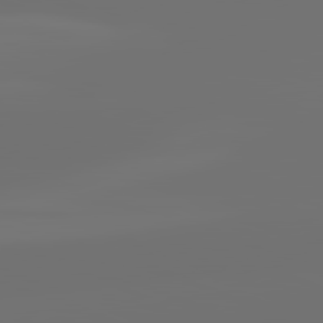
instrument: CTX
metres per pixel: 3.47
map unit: lApd
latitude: 82.0444
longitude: -160.4034
